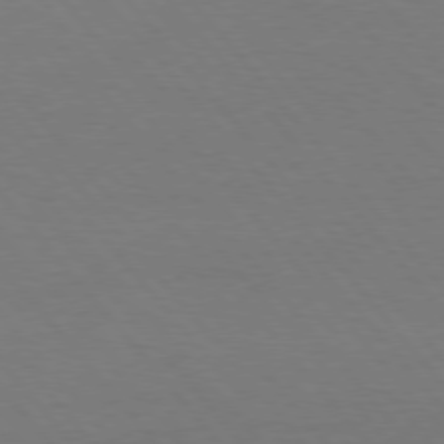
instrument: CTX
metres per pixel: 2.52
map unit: Hpe
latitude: 75.9906
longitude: -131.7261
